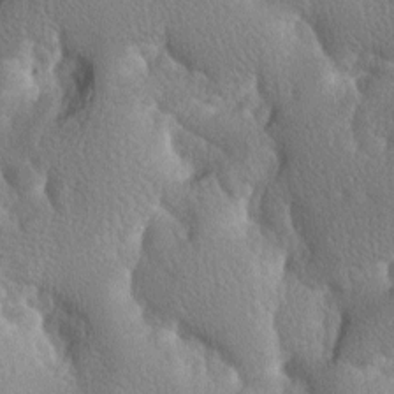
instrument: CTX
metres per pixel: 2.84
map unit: lAa
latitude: -7.0864
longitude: -124.7624
